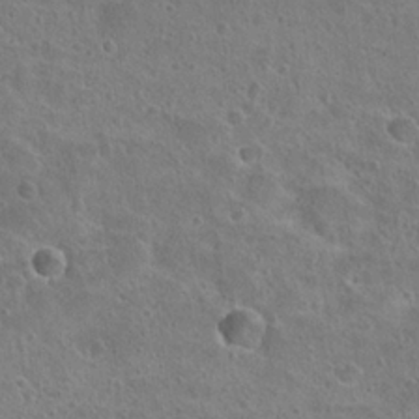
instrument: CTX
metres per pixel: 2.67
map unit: Hto
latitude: 22.8758
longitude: -48.8947
